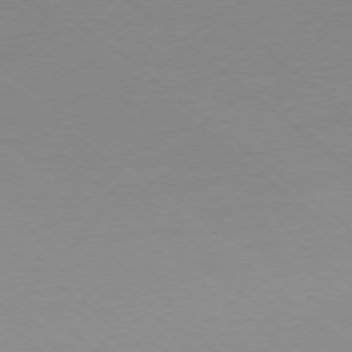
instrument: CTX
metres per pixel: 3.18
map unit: Ap
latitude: -78.5007
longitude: -56.1577
